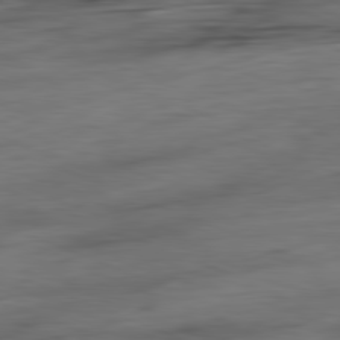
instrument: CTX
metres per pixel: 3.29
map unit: Ap
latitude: -81.6533
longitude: -80.4223
